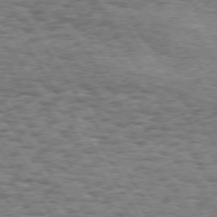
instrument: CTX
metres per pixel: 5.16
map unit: Hpe
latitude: 73.2726
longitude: -130.4412
